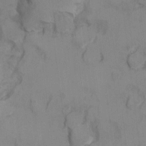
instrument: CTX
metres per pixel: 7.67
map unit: Ht
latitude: 9.7072
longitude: -32.5735
